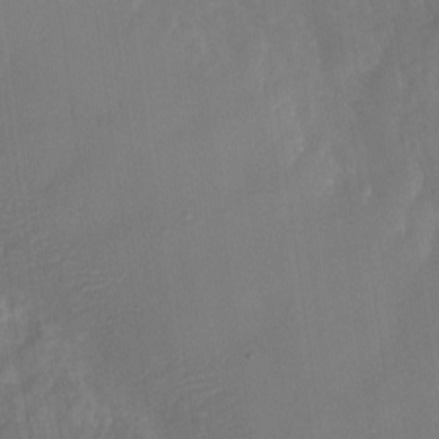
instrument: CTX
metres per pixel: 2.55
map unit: Nhu
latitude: -26.2739
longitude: -57.2348
